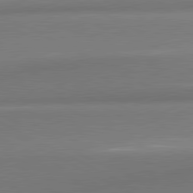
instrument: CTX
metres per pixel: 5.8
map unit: lApd
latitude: 80.8947
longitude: 167.4832
